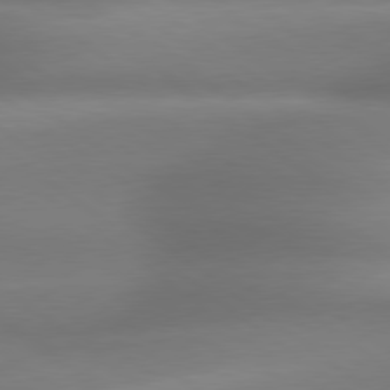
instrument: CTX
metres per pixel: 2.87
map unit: Hpe
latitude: 79.1781
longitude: -133.7450
